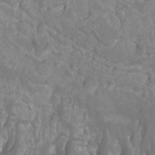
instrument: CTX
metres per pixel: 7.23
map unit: Htu
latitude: -10.0472
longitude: -74.8569
